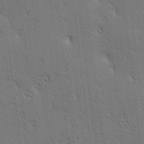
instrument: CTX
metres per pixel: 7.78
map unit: lAa
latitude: 12.7246
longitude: -107.7072
